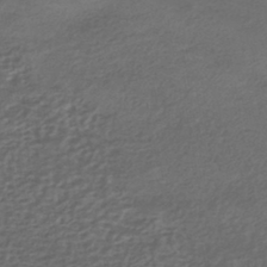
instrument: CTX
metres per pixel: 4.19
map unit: HNhu
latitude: -42.8030
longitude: 103.3510
